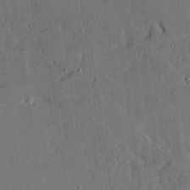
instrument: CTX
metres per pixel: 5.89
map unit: lAvf
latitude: 24.0444
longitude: -111.2726
